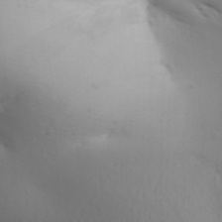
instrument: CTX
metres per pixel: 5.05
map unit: Aa
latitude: 32.2900
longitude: -143.7261
